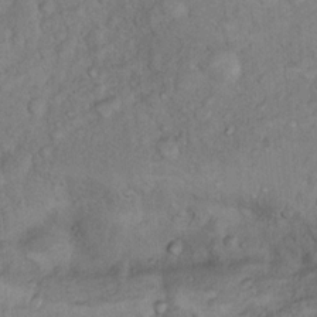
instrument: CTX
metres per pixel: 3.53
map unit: Nhu
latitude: 13.5182
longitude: -28.5546
